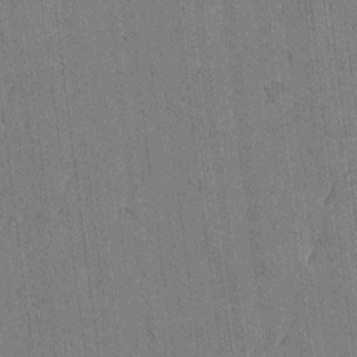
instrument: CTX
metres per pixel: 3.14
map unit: Htu
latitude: -6.6329
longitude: 176.3873
